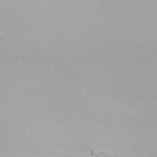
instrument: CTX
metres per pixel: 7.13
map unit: Nhu
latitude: -8.0472
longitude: -96.0822
